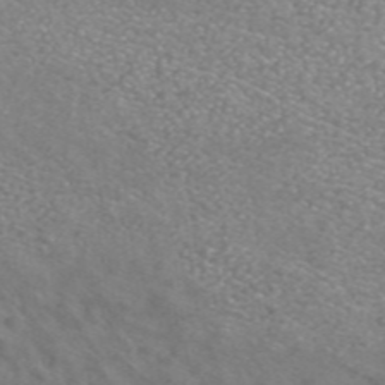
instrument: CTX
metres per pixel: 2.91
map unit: ANa
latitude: 42.4790
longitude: 25.9367
